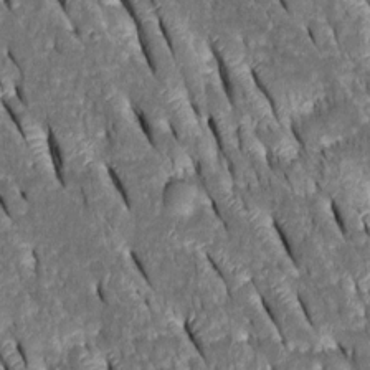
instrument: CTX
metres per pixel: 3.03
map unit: Htu
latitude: -0.8219
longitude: 148.8975
